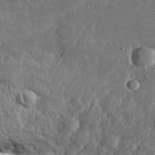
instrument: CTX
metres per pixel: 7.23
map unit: lHvf
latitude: 32.4790
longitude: -90.3089
